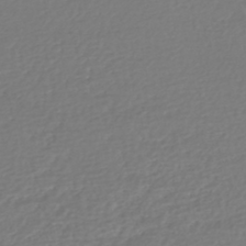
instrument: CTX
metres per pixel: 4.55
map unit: HNhu
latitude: -47.5399
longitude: 103.2376
